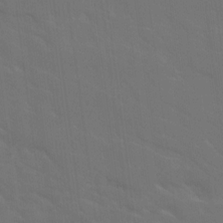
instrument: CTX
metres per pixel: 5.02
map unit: Ave
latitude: 17.8017
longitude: -130.3657
